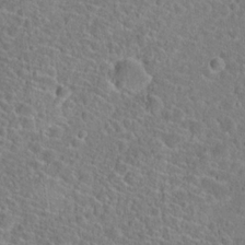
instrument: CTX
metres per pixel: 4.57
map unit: Hto
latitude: 23.2915
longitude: -45.5371
